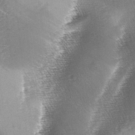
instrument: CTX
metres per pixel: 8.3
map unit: lAa
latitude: -4.9163
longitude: -128.8002
